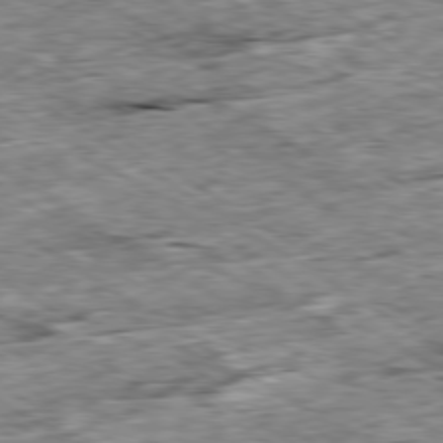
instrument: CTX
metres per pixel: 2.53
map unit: Ap
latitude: -79.8989
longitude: -85.2537
